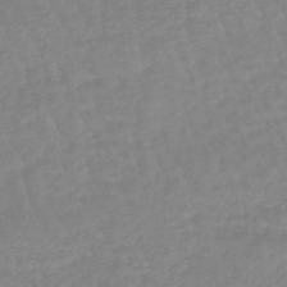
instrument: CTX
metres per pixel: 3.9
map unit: eHb
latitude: -45.2187
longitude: 81.4644
